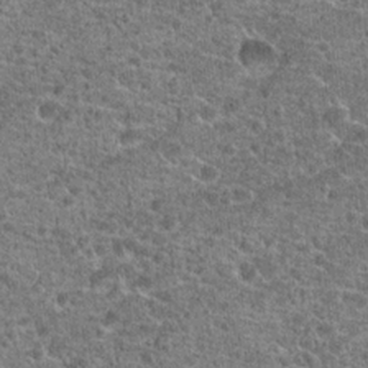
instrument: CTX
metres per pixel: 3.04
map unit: Hto
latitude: 19.8205
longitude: -42.3089
